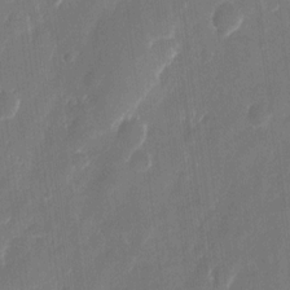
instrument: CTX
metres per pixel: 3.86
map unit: eHh
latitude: 10.4601
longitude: -70.7624
